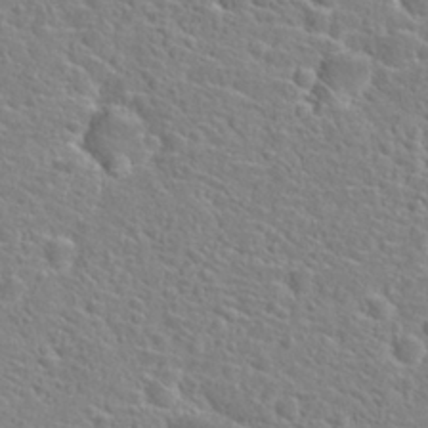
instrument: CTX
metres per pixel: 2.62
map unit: Hto
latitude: 25.4804
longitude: -48.0633
